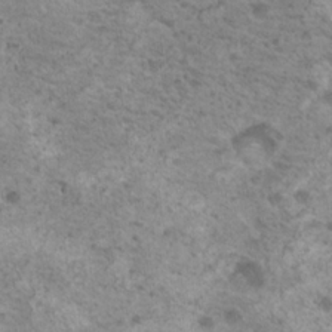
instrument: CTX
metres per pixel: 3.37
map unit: Nhu
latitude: 19.1025
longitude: -31.3293
